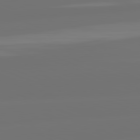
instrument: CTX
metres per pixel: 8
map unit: lApd
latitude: 82.1955
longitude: -167.9717
